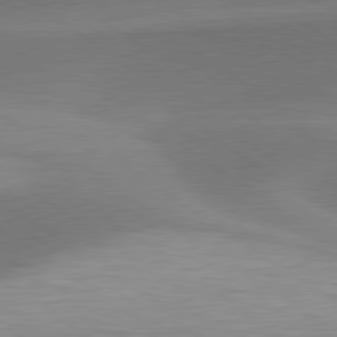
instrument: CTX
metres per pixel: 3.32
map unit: lApd
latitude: 79.8773
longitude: -94.1200
